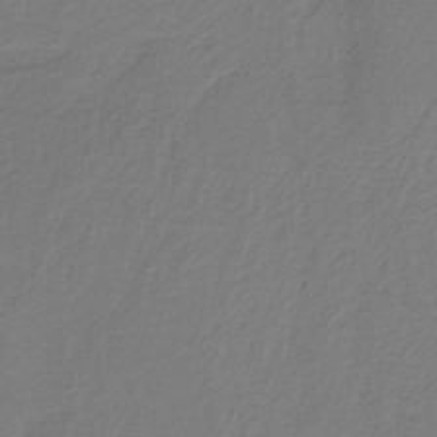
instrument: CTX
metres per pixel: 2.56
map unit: HNb
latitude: -38.6519
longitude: 53.5588
